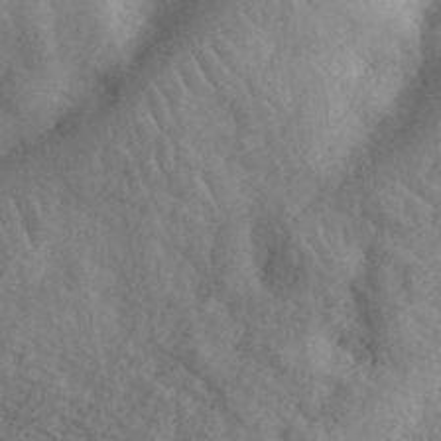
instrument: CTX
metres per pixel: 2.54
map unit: eHh
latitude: 35.9339
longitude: -80.3467
